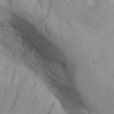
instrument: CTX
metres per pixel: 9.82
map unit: Aa
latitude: 28.6490
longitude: -132.6302
